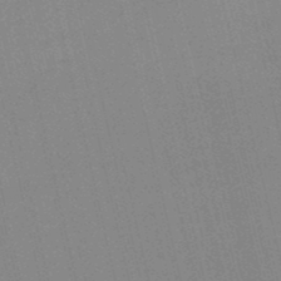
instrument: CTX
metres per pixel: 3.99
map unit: HNb
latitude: -48.0850
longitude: 59.2186
